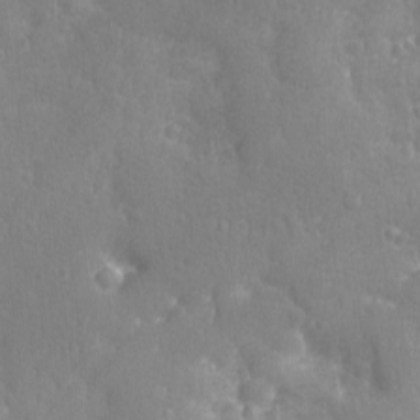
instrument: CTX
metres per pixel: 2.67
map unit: Ave
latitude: -8.7274
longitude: -119.2726
